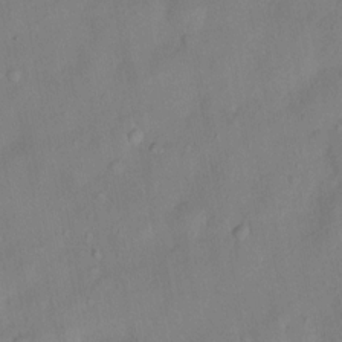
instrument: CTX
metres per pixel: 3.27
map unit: Nhu
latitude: 5.9339
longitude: -24.4412
